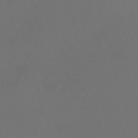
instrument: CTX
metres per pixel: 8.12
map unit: Nve
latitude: -59.8233
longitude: 60.5574
